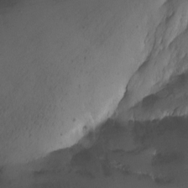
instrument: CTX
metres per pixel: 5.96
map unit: Ht
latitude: 1.9528
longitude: -35.8583
